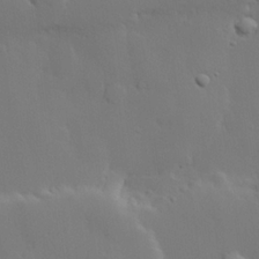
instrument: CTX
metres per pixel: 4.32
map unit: lHvf
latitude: 21.4994
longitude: 145.8611
